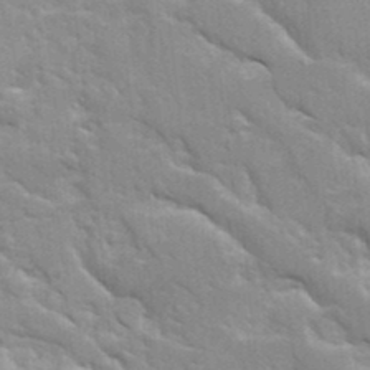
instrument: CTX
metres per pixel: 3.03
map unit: Ave
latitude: 16.7624
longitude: -129.4237
